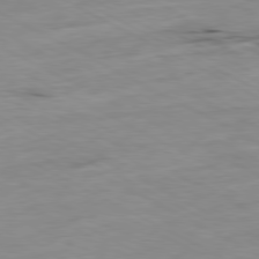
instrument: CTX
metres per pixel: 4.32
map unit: Ap
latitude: -80.6897
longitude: -92.4034
